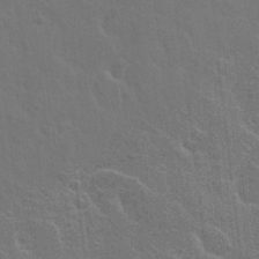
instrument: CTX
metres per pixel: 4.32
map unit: Hto
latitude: 23.7261
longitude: -47.5938
